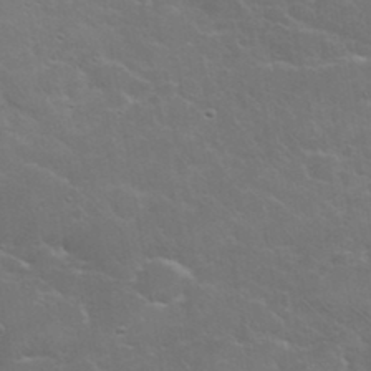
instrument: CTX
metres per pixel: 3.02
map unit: eHh
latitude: 36.3279
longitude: -66.4412
